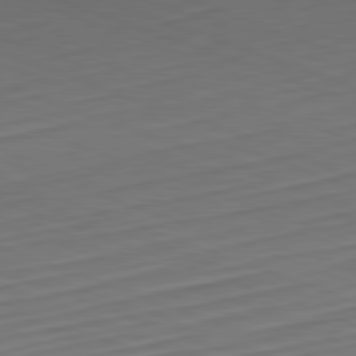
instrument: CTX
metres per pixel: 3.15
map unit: Hpe
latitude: -82.5385
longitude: 15.4077
